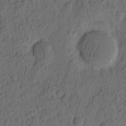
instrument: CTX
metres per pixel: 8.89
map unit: eHh
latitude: -1.9179
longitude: 16.9731
